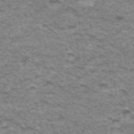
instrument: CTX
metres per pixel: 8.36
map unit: Hto
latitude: 34.6679
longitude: -47.7639
